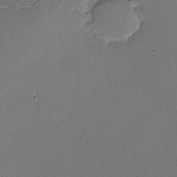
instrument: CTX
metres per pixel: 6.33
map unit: eHh
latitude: -3.7477
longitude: -83.1592
